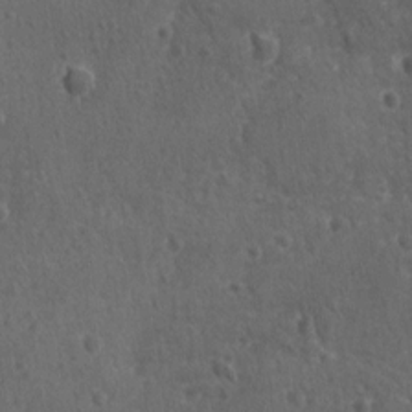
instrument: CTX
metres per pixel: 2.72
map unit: lAvf
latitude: -9.7855
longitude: -120.5357
